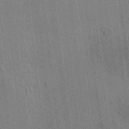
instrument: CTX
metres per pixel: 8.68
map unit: HNhu
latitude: 8.1578
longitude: 15.5588
